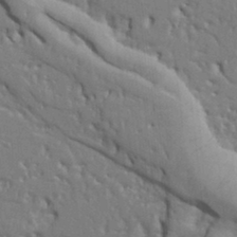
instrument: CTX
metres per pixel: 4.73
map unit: Ht
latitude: 9.1592
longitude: -76.9513
